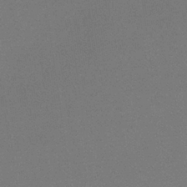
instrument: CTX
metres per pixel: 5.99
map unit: lHb
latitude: -35.5021
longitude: 68.3306
